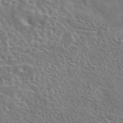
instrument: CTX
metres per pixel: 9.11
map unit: eAb
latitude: 43.7072
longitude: 113.5399
